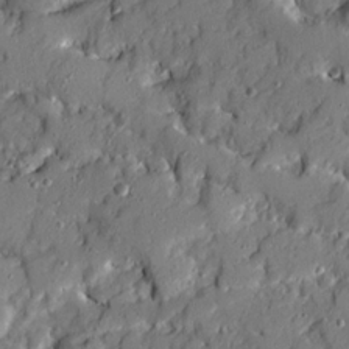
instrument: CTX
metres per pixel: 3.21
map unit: Ave
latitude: 19.8772
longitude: -128.9891
